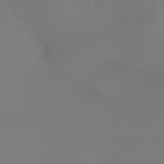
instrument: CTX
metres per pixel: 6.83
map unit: Ht
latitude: -16.1984
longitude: -50.7057
